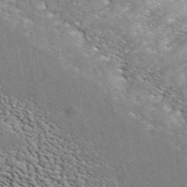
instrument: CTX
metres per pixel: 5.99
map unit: ANa
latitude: 43.7072
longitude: 45.3510
